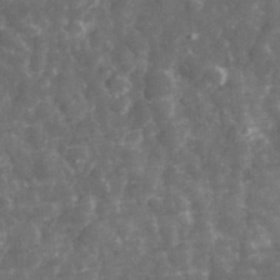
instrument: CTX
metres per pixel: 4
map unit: eHh
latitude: 32.0255
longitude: -71.5749
